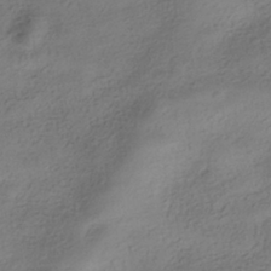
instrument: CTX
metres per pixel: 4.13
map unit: HNhu
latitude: -40.0472
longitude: 97.8611
